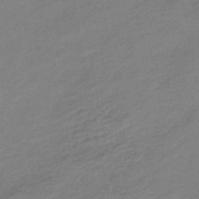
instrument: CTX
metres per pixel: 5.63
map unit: eHb
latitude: -39.8045
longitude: 82.7085
